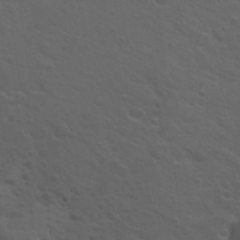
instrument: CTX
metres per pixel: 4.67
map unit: Nhu
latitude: 29.6505
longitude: -50.5923
